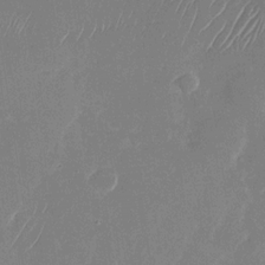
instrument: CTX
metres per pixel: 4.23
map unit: Nhu
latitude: -27.6532
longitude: -64.2900
